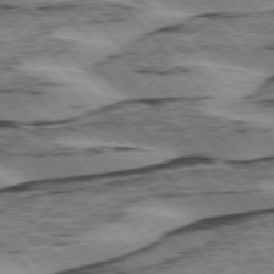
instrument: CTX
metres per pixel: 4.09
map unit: lApd
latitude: 75.7261
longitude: -78.1200
